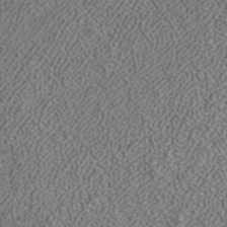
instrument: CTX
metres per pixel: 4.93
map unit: ANa
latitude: 39.8961
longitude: 24.6707
